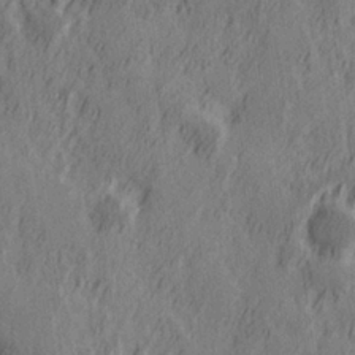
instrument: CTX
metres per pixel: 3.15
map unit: Hve
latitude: 25.8016
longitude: 146.0850
